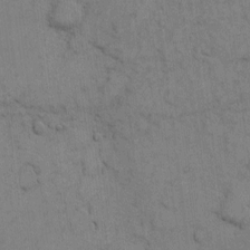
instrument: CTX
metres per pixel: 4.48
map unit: eHh
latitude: 7.3482
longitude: -65.4615
